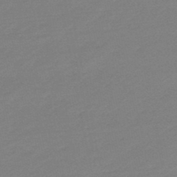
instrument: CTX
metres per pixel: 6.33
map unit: eHb
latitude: -48.2740
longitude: 86.1984
